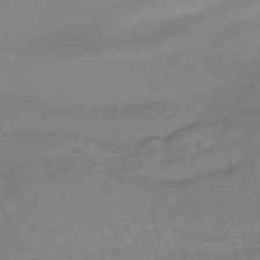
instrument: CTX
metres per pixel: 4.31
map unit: lHb
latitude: -38.2173
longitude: 71.8611
